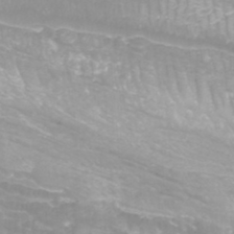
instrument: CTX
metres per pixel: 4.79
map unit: Htu
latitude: -9.3698
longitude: -75.3104
